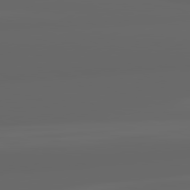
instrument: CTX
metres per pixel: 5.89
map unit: lApd
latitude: 82.1766
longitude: -170.2144
